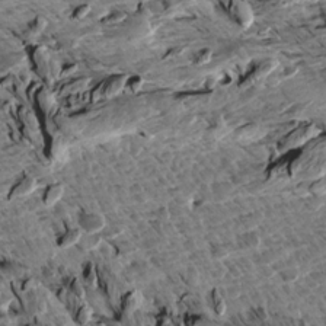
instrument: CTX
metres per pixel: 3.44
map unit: Aa
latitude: 12.6491
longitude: -141.3481
